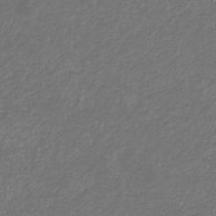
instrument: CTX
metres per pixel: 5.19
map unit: eHb
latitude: -32.2740
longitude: 70.0661
